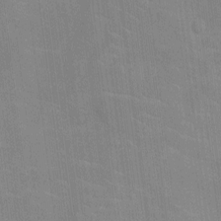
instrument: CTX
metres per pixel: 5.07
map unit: Ht
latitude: -4.8786
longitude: -14.8002
